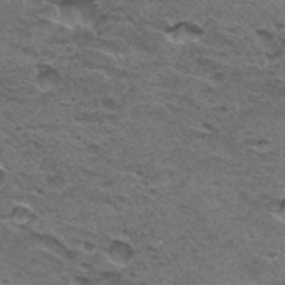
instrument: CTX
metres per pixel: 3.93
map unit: Hto
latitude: 32.7057
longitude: -48.2522
